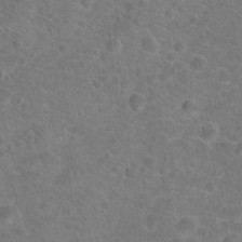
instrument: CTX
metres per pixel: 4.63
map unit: Hto
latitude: 18.4979
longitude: -43.4615
